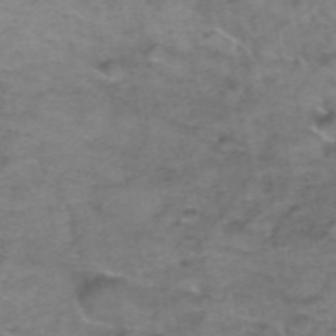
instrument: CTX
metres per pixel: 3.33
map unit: Hto
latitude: 39.4048
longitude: -41.6693
